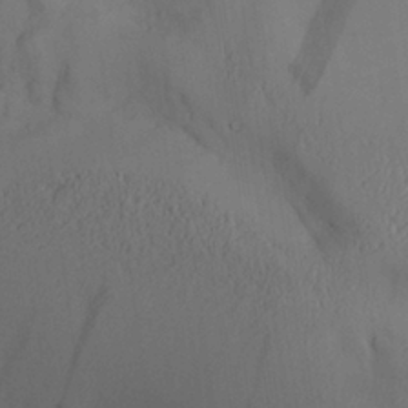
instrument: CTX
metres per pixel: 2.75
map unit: Aa
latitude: 27.2159
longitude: -132.7057
